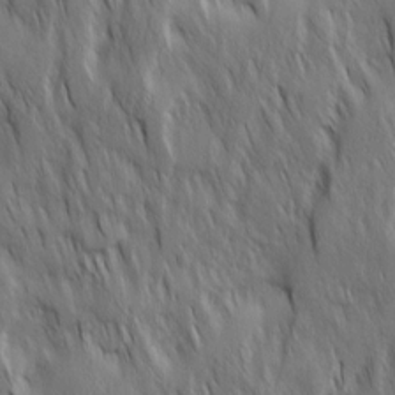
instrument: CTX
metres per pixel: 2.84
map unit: Ave
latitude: 15.1970
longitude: -134.4979
